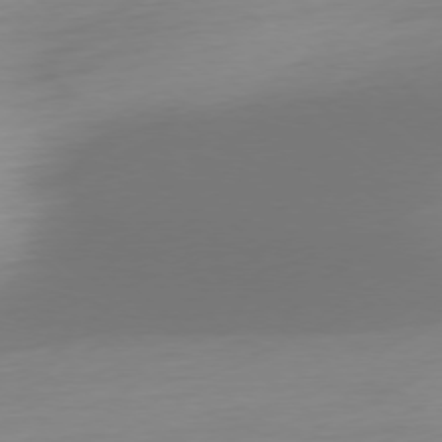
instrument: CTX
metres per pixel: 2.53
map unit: Ap
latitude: -77.9367
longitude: -67.1970
